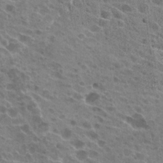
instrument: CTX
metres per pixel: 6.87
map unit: Hto
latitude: 24.0822
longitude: -40.0444
